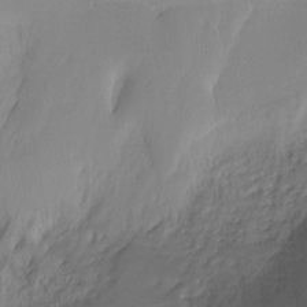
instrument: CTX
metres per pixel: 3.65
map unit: Ht
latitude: -15.8801
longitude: -45.1970
